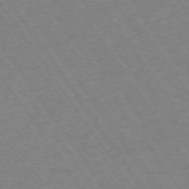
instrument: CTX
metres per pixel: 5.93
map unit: Ap
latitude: -74.5385
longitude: -78.3279
